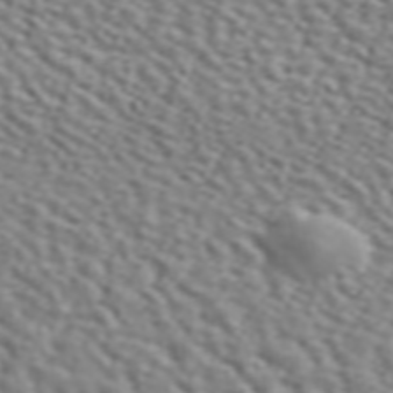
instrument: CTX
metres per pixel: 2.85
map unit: ANa
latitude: 46.0255
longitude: 48.9920
